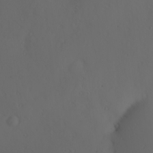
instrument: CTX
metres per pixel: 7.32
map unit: Hve
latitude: 13.5560
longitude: -91.1214
